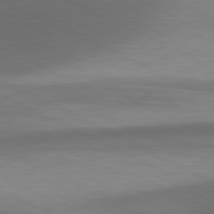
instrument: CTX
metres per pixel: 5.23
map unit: lApd
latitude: 81.2159
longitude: 139.6722
